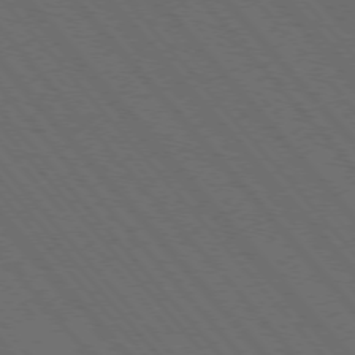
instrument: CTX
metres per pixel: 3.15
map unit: Hpe
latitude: -76.2739
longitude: -16.2900
